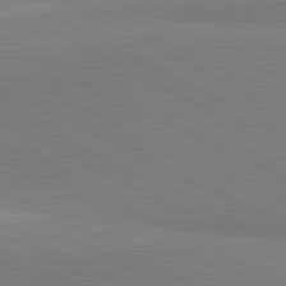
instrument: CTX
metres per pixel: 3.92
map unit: lApd
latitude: 81.5749
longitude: 158.7841
